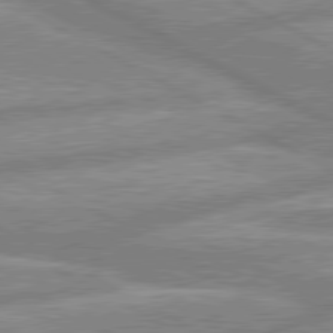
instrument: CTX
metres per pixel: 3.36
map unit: lApd
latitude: 80.2711
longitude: -166.9891
